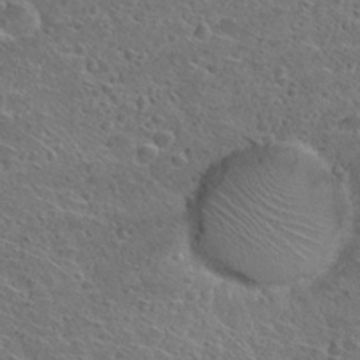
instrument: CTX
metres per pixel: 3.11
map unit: Nhu
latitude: 29.8205
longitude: -48.5735
